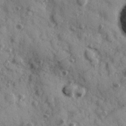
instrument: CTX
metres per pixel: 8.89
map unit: Hve
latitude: 24.9324
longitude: 147.0297
